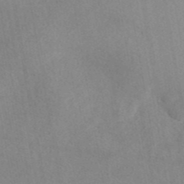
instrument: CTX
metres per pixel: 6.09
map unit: eAb
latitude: 44.7813
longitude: 115.6911
